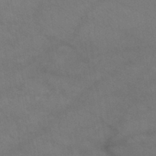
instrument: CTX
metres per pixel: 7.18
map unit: HNb
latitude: -45.3132
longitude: -37.3104
